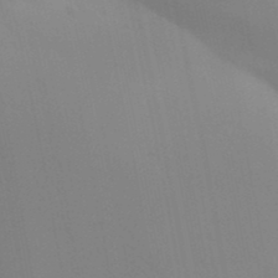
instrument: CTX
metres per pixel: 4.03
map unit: Aa
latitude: 32.2711
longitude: -145.1592
